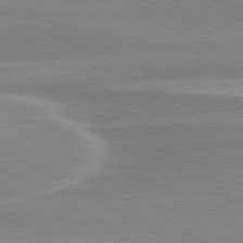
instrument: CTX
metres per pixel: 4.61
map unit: lApd
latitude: 79.8961
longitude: -114.6490
